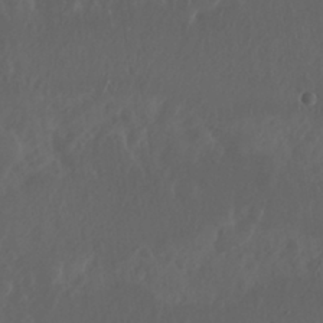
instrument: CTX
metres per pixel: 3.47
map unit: Nhu
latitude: 29.7449
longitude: -58.3089
